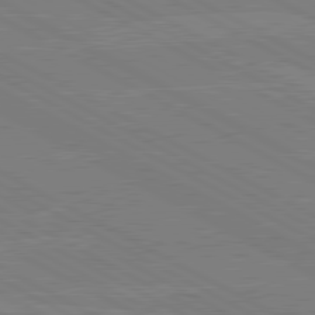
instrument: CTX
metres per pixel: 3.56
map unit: lApd
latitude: 80.5357
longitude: -127.2726
